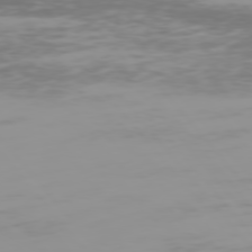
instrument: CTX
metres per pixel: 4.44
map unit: Hpe
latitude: 75.9339
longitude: -127.2159
